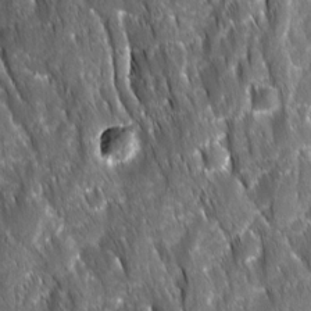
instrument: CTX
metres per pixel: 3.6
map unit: Ave
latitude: 15.7261
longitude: -133.1970
